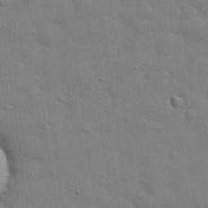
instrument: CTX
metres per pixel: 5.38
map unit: eHh
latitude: 28.7624
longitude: -75.3293
